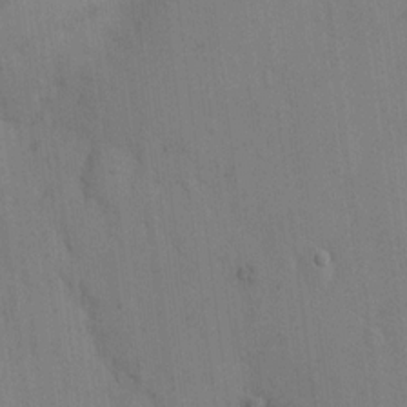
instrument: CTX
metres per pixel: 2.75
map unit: eHh
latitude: 12.9514
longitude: -62.4223
